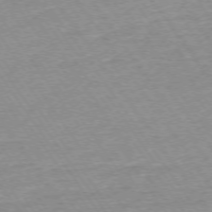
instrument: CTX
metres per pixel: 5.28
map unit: Ap
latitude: -74.6141
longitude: -84.1011
